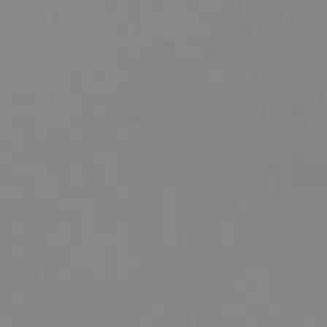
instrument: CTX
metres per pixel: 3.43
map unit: eHh
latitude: -53.4832
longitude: -24.8757
